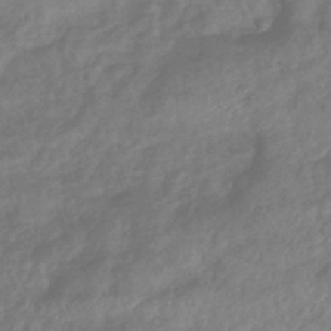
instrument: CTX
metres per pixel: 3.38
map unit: lHb
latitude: -42.1794
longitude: 81.6344
